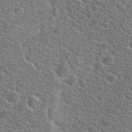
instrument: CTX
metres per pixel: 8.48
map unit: Hto
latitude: 20.6491
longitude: -44.5546
